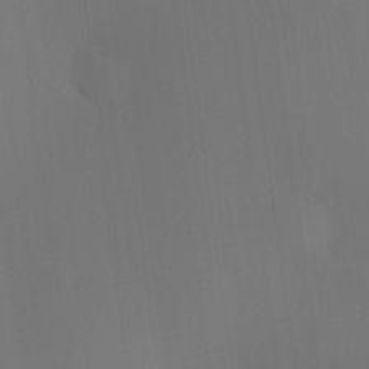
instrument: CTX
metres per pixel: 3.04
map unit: HNhu
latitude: 8.9325
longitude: 14.3873
